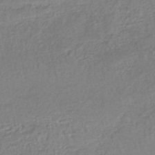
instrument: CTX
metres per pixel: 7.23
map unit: HNhu
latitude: -47.4076
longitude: 102.2928
